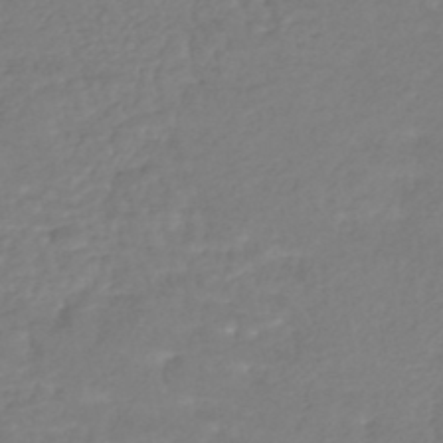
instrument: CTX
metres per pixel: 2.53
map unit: HNhu
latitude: -47.3887
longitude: 96.0661
